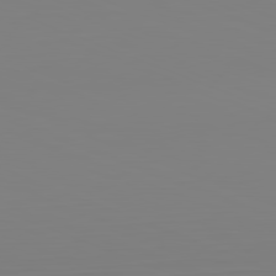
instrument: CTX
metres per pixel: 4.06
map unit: Hpe
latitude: -82.0661
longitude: 8.0283
